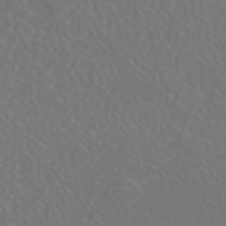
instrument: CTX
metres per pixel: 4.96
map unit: HNhu
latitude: -43.0108
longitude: 94.0094
